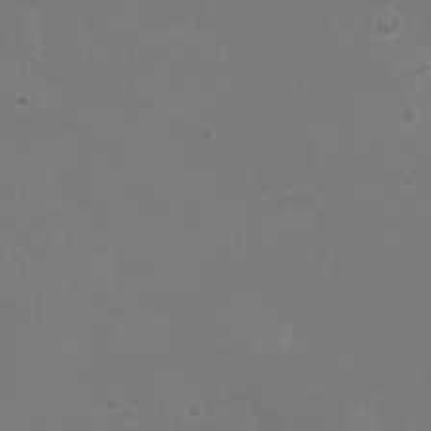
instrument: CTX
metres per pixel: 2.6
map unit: Ht
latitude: -1.9367
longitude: -19.2159
